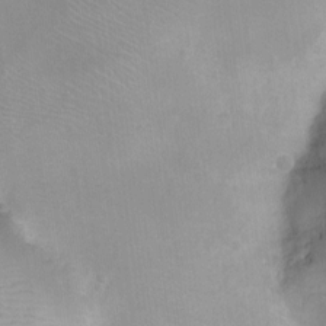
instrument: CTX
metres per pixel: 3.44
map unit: Ht
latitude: -9.0675
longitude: -22.4601
